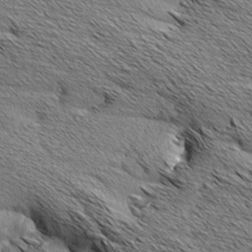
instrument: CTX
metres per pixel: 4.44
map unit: Aa
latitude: 7.5560
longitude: -137.7828
